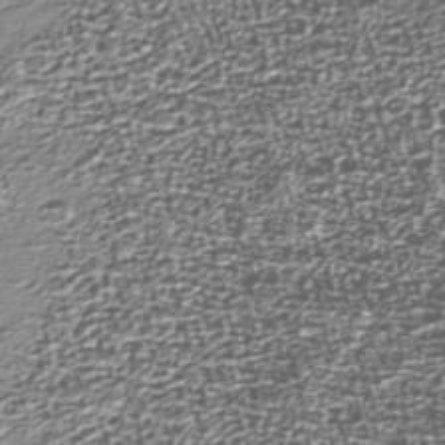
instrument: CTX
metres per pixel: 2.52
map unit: Nhu
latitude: -38.6330
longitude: -82.1955
